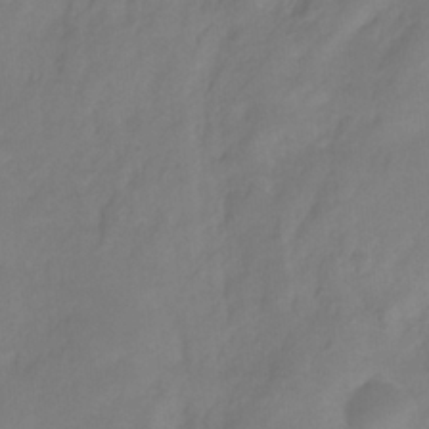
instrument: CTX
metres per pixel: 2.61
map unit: HNhu
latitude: -27.5399
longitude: 75.1809
